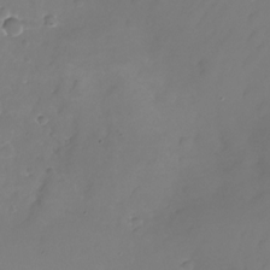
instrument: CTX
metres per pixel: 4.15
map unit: Nhu
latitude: -26.2739
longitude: -72.4790
